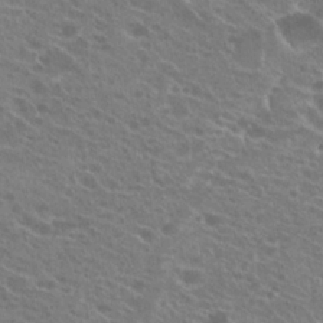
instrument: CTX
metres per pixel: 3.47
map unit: Hto
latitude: 22.8191
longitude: -39.0647
